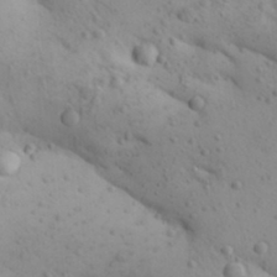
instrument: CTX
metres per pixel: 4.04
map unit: Aa
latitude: 27.4049
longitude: -149.3860
